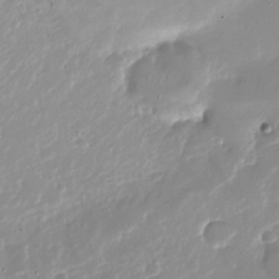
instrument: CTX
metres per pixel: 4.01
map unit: Nhu
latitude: -27.0675
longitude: -60.3845
